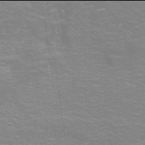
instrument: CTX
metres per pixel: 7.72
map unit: Nhe
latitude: -46.0094
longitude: 152.9352
